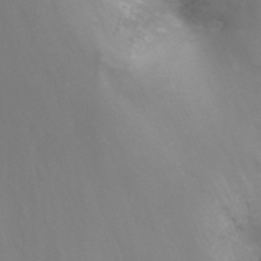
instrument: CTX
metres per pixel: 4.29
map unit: Nhu
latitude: -7.7477
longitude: -72.8002
